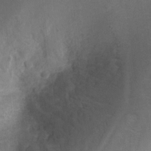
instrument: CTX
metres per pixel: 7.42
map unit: Ht
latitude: 4.8002
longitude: -30.1956
